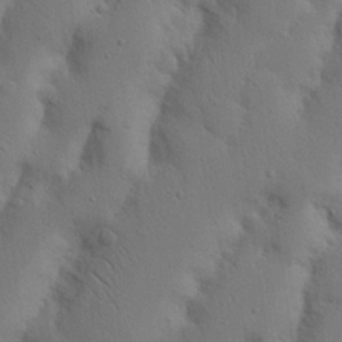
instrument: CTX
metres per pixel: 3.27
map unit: Nhu
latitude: 19.9339
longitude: -75.4804
